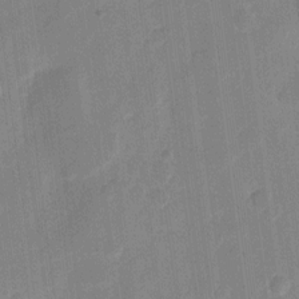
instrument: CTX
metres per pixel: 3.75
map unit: eHh
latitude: 10.6869
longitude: -66.9135
